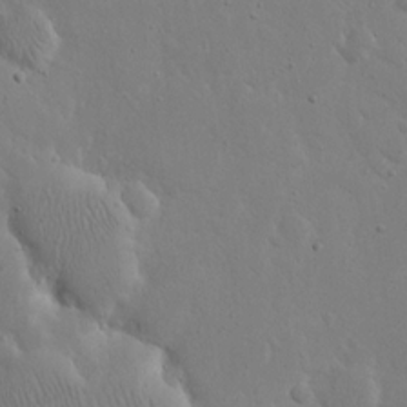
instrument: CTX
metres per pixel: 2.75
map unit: eHh
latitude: 19.8583
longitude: -71.5560
